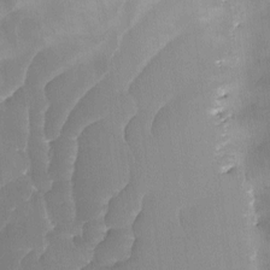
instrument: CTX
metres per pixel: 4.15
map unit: Ave
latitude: -9.7666
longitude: -122.6490
